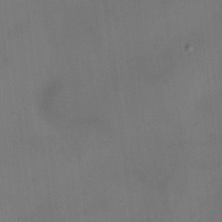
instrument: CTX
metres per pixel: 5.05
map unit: HNhu
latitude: 9.5560
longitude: 9.6911
